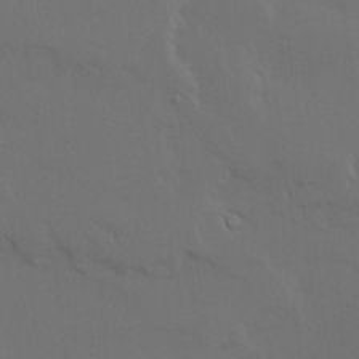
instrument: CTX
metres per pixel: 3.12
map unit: Ave
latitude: 15.8395
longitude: -139.6505
